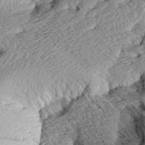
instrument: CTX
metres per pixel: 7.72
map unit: Aa
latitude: 8.3278
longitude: -141.2725
